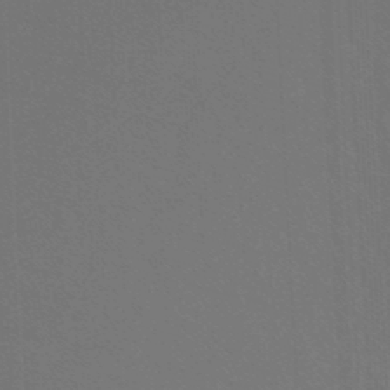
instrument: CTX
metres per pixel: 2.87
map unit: lHb
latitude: -47.5777
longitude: 63.8989
